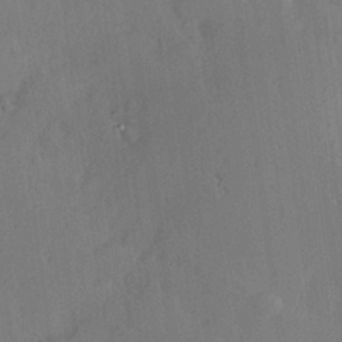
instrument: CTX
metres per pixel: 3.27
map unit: Hve
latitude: 24.8757
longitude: -93.2726
